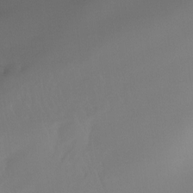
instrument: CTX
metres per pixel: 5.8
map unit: Ht
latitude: -14.8786
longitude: -50.7435
